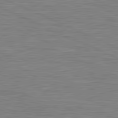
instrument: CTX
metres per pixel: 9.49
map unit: lApd
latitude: 81.2915
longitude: -170.8191
